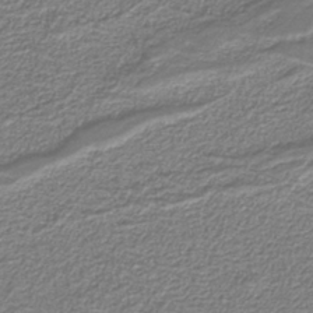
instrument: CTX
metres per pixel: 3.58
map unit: eAb
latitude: -39.4644
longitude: 52.4629
